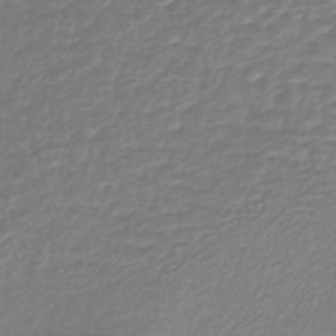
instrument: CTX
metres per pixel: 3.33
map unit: lHb
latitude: -41.8989
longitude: 69.2942
